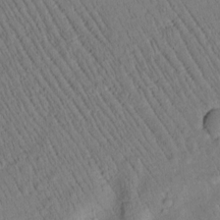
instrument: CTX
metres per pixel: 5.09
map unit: Htu
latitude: 3.2348
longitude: 178.3306
